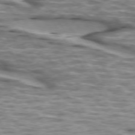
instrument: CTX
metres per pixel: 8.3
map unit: lApd
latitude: 74.2523
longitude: -56.8191
